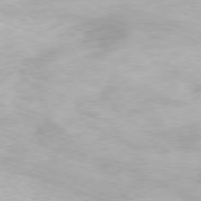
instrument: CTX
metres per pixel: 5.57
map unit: Ap
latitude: -76.8597
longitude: -69.7450
